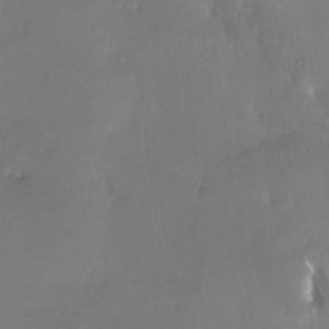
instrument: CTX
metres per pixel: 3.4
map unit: Nhe
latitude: -27.8422
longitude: -110.7058
